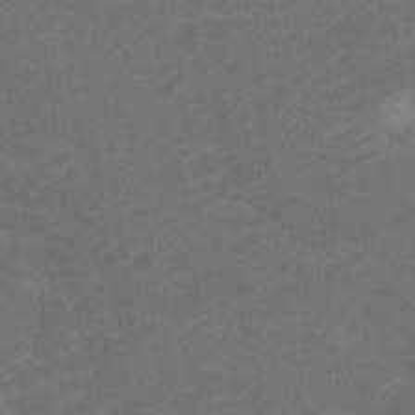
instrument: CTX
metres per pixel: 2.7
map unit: Hto
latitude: -8.2361
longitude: -43.9906
